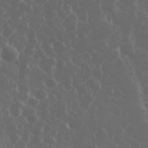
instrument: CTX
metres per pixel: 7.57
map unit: eHh
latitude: 33.7261
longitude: -59.3104
